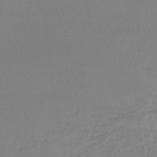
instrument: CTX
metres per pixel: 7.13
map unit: lHb
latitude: -41.5777
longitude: 71.0487
